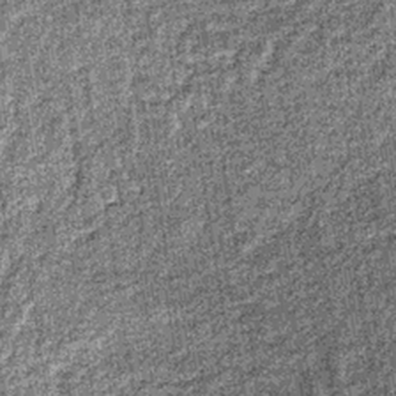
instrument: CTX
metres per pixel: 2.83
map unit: lHb
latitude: -36.8974
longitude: 64.7463
